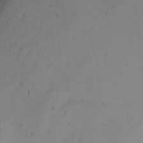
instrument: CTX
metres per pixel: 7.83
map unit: Ht
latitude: 2.1955
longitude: -36.5168
